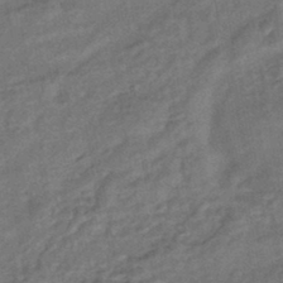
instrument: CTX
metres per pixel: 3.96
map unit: eHb
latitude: -43.2375
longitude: 84.1227
